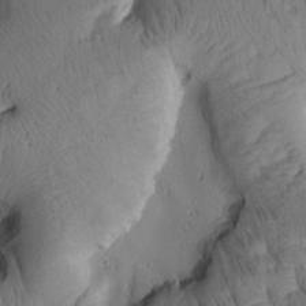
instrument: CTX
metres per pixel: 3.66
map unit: Htu
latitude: 2.2900
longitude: 177.8989
